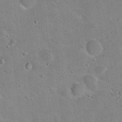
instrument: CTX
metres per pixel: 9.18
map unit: Hto
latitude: 16.0822
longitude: -37.6127
